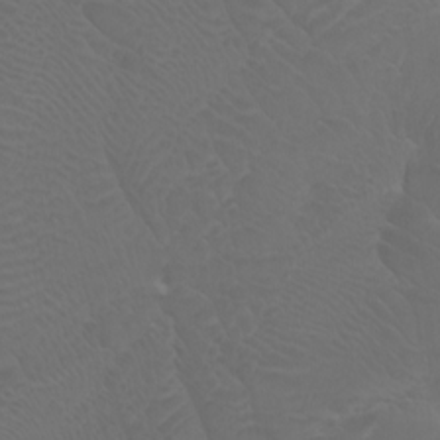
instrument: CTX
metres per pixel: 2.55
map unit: Htu
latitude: -7.3509
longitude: -68.1577
